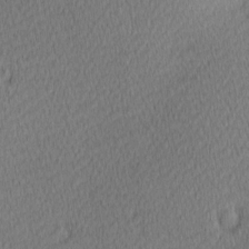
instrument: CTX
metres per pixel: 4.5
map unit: Hve
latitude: 12.6302
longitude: -90.6679
